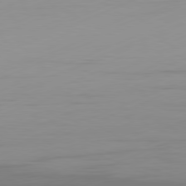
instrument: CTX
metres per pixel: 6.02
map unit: Ap
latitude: -81.8423
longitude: -85.9717
